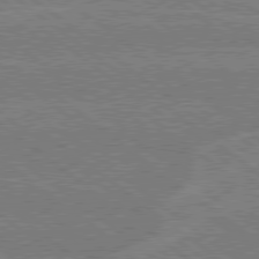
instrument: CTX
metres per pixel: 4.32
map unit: Hpe
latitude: 78.8947
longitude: -160.7624
